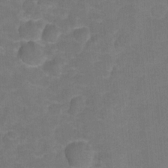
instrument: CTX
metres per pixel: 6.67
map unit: Hto
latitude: 5.1214
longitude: -31.2915
